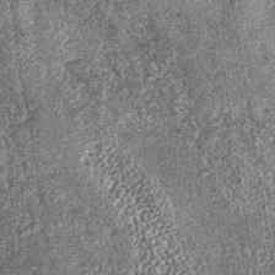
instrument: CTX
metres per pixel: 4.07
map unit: lHb
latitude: -36.4440
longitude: 67.8234
